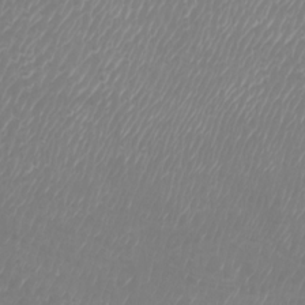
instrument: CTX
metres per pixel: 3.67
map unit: Htu
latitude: -5.6155
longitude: -75.1403
